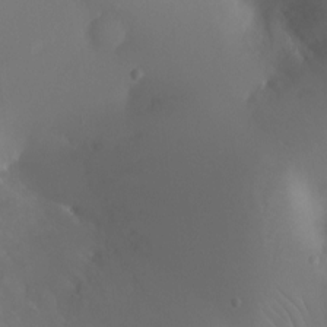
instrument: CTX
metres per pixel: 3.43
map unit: Ht
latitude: -11.6722
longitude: -43.7828
